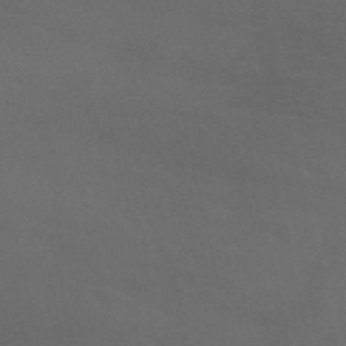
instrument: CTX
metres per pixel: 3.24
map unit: HNb
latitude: -50.9731
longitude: -43.0836
